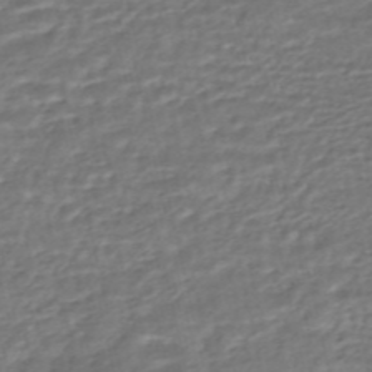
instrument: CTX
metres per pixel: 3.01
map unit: HNhu
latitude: -45.8989
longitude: 104.8786
